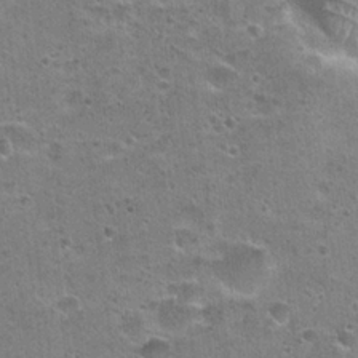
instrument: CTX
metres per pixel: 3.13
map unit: Hto
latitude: 22.4223
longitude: -48.9325
